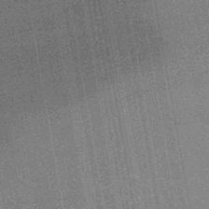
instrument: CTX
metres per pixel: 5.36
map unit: lHb
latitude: -44.7085
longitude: 70.5385
